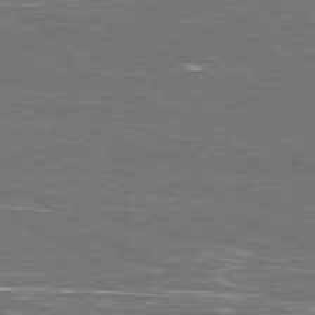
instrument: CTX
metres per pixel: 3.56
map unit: Ap
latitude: -80.3307
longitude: -103.6694
